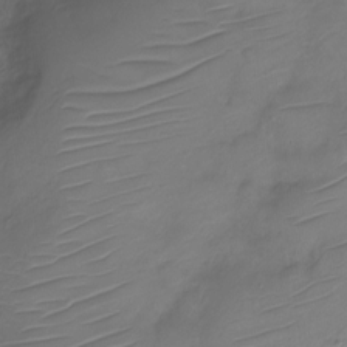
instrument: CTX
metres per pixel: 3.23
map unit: Nve
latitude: -19.0297
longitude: 106.8786
